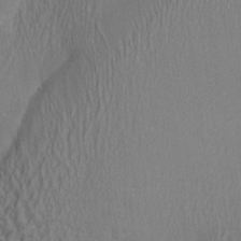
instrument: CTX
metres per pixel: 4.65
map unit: Aa
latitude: 27.1592
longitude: -137.2348
